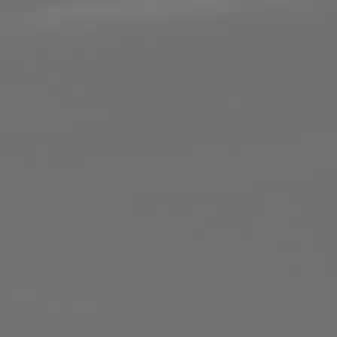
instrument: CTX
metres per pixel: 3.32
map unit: lApd
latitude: 82.1011
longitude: -152.5546
